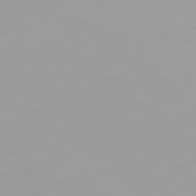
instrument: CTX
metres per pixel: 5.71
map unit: Ap
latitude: -78.8786
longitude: -61.3104
